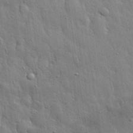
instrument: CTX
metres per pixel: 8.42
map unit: eHh
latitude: 31.8206
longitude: -79.2348
